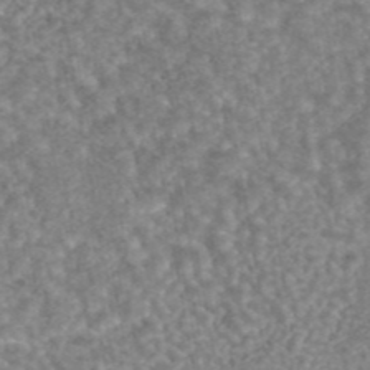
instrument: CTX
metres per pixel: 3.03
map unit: eAb
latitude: 44.7624
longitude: 106.2551
